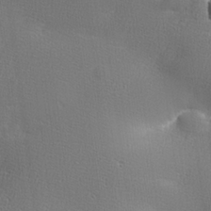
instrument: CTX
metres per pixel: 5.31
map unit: lHvf
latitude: 25.7827
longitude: 141.1998
